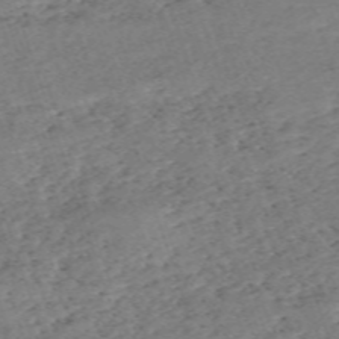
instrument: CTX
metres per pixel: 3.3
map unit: eHh
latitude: -62.6896
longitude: 53.8044
